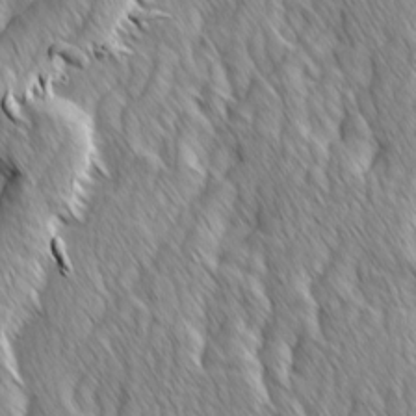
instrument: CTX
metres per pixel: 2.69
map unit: Ave
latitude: -1.5211
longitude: -113.3104
